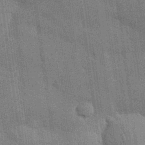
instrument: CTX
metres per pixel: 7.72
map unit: Nhu
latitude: 28.1955
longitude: -67.9528
